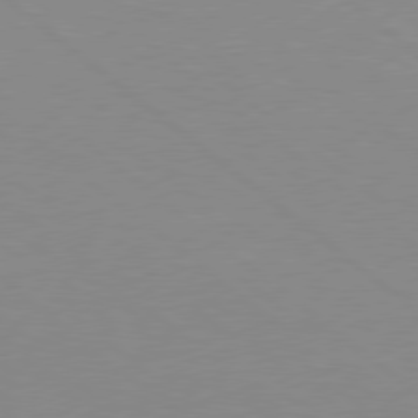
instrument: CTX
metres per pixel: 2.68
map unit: Hpe
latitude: 78.2334
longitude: -124.2333
